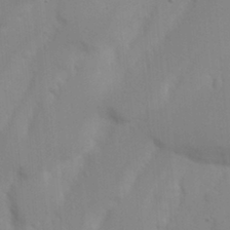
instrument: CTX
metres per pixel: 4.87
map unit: Nhu
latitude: 18.1955
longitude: -73.4049
